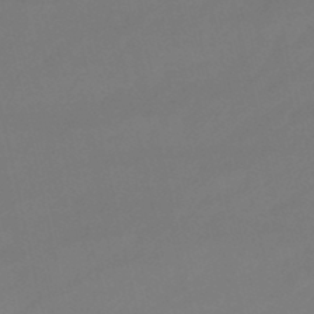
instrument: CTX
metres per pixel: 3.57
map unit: lHb
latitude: -46.9919
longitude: 66.9353
